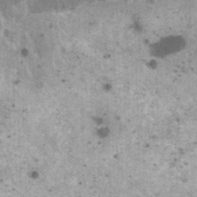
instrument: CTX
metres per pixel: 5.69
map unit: HNhu
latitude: 2.5545
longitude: 5.0108
